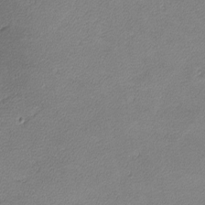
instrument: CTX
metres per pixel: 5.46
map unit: lHvf
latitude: -12.5574
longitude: -102.8191
